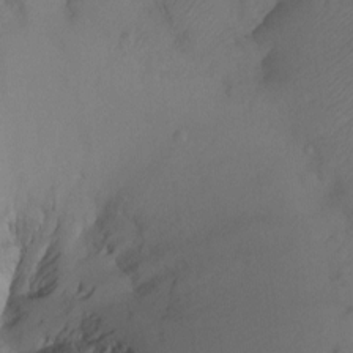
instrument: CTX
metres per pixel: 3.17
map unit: Ht
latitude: -7.6344
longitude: -34.6490
